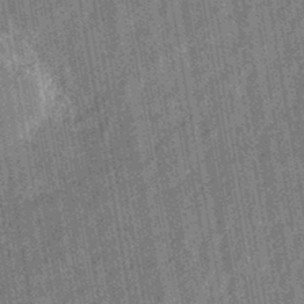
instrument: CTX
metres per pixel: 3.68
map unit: eHb
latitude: -44.1228
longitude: 87.9556
